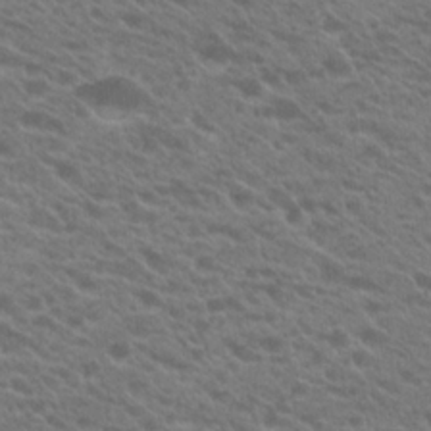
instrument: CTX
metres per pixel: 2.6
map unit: Hto
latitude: 22.5168
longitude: -37.6127
